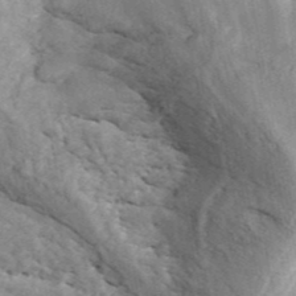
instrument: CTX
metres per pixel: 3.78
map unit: ANa
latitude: 44.7813
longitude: 45.3699
